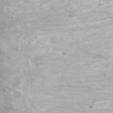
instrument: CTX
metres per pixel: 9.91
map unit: Ave
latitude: 18.7246
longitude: -132.6491
